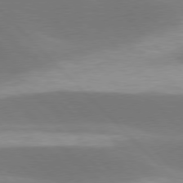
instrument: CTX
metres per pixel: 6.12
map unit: lApd
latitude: 77.5371
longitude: -50.3656
